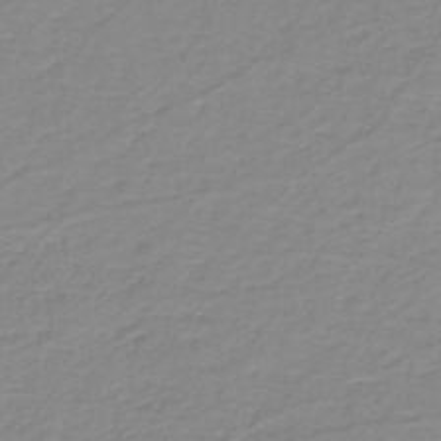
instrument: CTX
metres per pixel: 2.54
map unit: eHh
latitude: -44.4251
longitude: -29.6316
